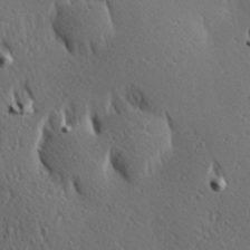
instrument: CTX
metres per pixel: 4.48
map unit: Hve
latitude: 24.6679
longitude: -97.6694
